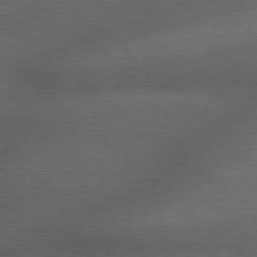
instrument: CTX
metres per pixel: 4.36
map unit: Hpe
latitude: 78.0822
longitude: -158.1578
